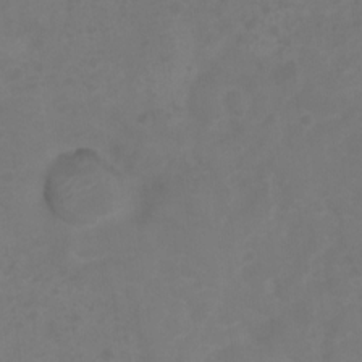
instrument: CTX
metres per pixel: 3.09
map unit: Ht
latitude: 2.2900
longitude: -22.8569
